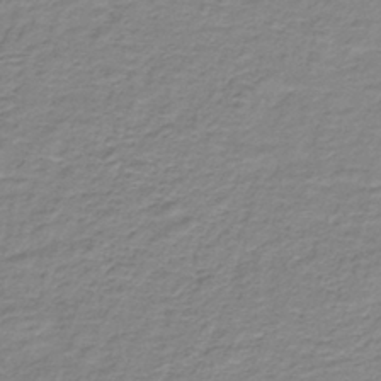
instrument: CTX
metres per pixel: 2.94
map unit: HNb
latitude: -37.2376
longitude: 50.6329
